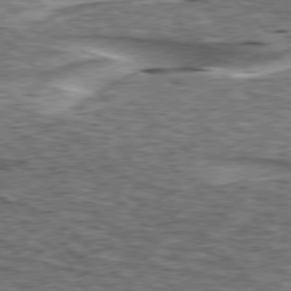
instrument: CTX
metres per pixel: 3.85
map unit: lApd
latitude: 76.3278
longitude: -58.4979
